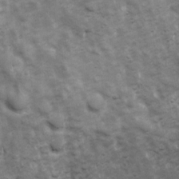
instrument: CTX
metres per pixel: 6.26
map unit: Ave
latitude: 17.2915
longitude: -132.7813
